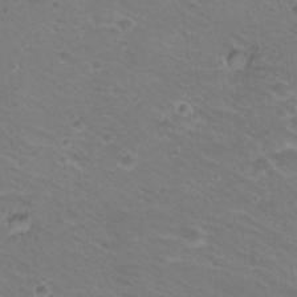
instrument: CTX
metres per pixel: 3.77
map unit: Hto
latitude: 20.5546
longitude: -32.8002
